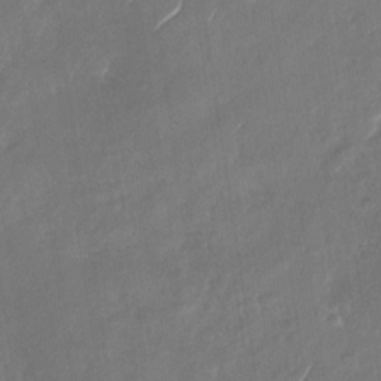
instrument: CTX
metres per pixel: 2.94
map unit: Nhu
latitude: -29.2565
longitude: -62.6869
